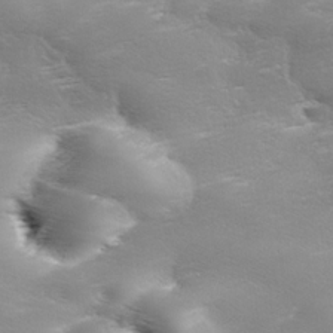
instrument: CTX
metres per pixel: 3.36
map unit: Ave
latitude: 10.9703
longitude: -106.3089
